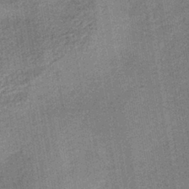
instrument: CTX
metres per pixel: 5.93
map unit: lHb
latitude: -39.1809
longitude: 74.4440
